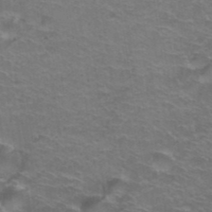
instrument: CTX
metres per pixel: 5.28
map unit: Hto
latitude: 38.6868
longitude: -41.8394
